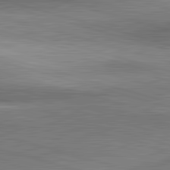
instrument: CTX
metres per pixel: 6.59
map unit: lApd
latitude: 83.0836
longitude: -130.1956
